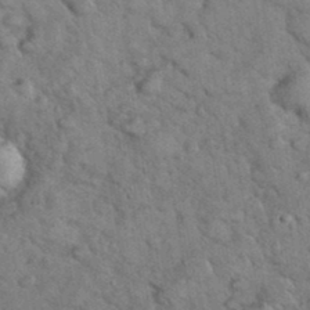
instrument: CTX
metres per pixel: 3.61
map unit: eHh
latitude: 37.4049
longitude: -65.7827
